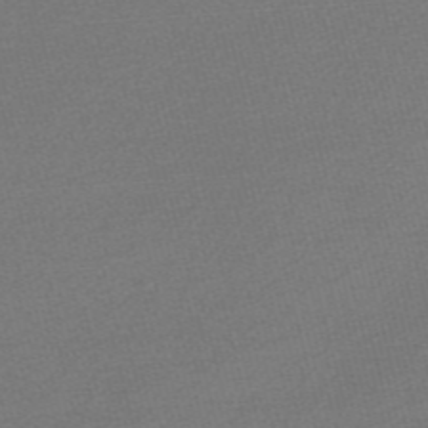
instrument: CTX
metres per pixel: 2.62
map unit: Nve
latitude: -56.5196
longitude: 61.3510
